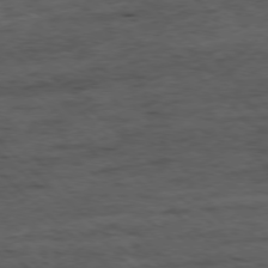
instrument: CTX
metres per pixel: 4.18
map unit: Ap
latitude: -78.2550
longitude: -60.9891
